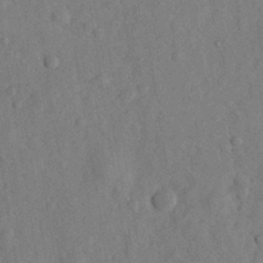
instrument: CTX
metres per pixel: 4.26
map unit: eHh
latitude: 29.1025
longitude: -76.5356
